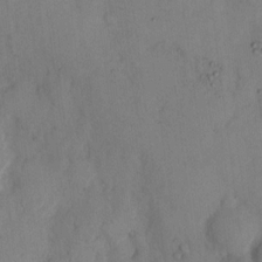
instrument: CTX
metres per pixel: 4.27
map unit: eHh
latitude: 12.9892
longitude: -62.1767
